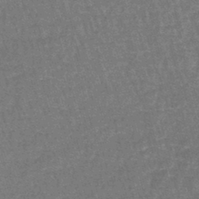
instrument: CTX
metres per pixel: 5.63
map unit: lHb
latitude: -43.6343
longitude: 55.5588
